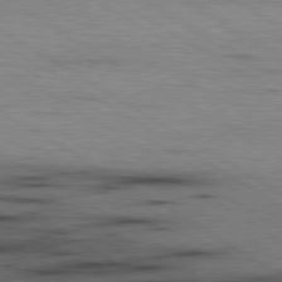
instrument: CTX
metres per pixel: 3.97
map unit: lApd
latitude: 80.1578
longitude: 158.1983
